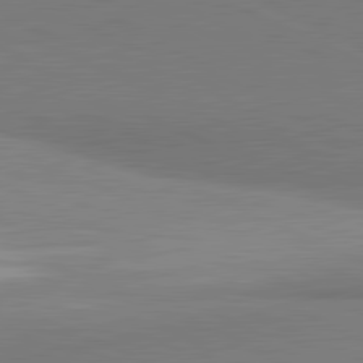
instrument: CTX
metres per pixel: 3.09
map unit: lApd
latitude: 81.6316
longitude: 161.7289
